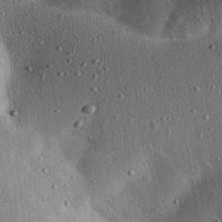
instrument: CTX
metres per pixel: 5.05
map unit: lAvf
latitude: 7.9150
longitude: 167.7855
